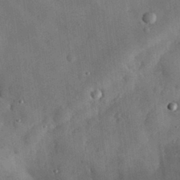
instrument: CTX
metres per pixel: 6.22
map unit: eHh
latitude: 30.3090
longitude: -71.8205
